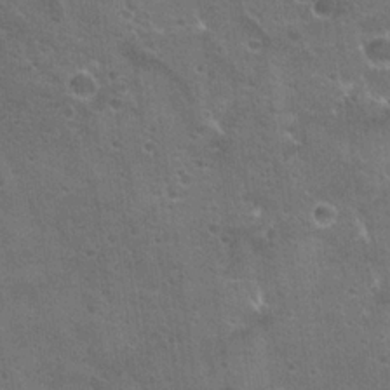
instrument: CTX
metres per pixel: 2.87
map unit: Hto
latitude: 21.8206
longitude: -43.3293
